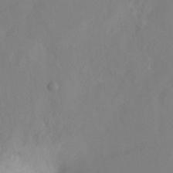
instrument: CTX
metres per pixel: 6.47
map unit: Hto
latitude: -13.8989
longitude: -43.2726
